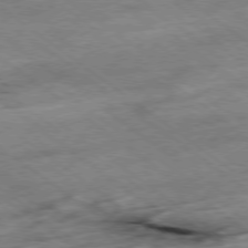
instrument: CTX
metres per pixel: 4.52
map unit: Hpe
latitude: -78.5762
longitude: -22.5735
